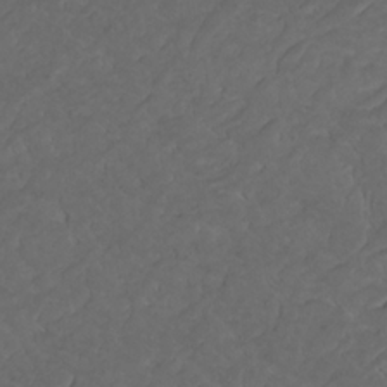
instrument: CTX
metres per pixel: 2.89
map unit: Nhu
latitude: 22.6301
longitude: -65.7261
